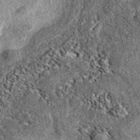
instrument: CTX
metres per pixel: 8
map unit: eAb
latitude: 38.4223
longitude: 106.1606
